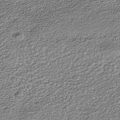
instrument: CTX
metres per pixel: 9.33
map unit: Nhe
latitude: -40.5574
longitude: -100.7813
